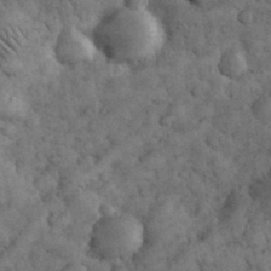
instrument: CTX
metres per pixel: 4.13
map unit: eHh
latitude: 32.9514
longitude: -68.0444
